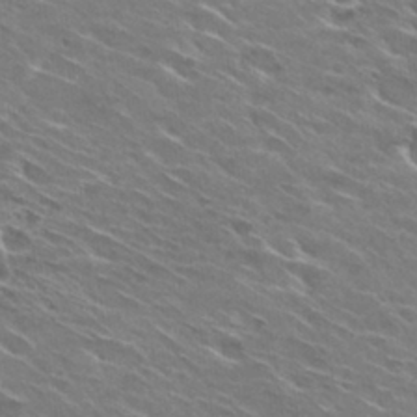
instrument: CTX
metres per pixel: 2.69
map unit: Hto
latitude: 29.5560
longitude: -43.2915
